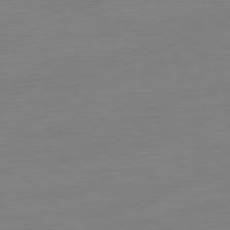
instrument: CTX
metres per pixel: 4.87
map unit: Ap
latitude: -80.8030
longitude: -77.1970
